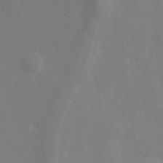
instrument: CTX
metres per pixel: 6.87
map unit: Hve
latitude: 33.2915
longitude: 150.6896
